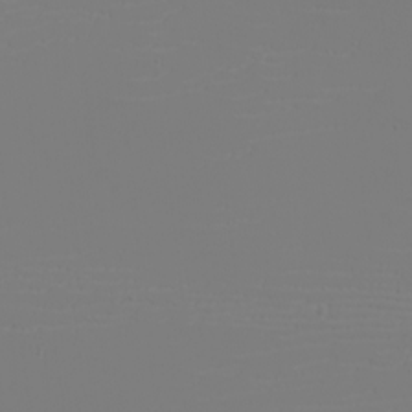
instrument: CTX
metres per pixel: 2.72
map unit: eHh
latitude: -6.1039
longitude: -84.2712
